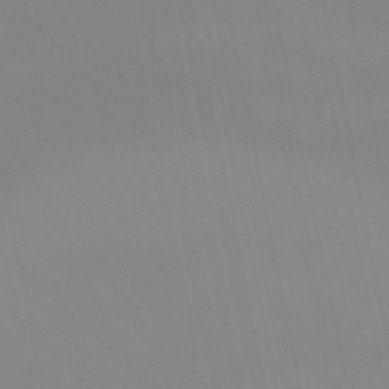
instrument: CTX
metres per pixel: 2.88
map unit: lHb
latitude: -48.3307
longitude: 75.1998
